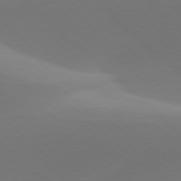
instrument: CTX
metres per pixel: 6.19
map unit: lApd
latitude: 78.1578
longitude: -50.6490
